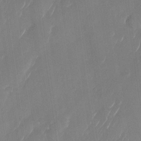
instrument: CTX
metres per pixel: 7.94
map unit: Nhu
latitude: -27.9556
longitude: -62.8758
